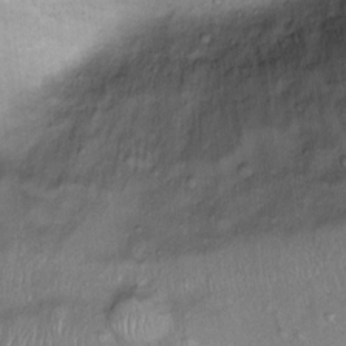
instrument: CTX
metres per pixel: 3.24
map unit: Ht
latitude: 14.8569
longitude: -41.1781
